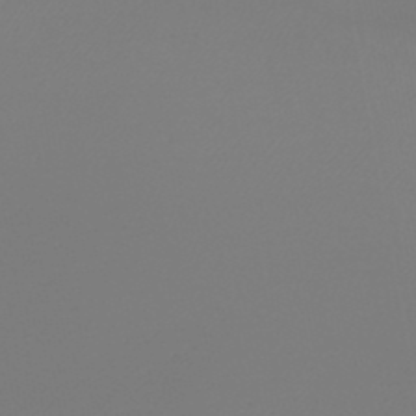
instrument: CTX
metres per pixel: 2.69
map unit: lHb
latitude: -45.7856
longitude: 72.4440
